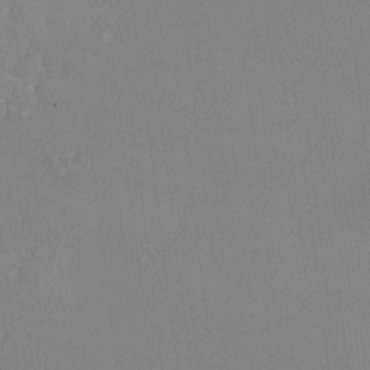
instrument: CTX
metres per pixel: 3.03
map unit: HNhu
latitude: 6.4034
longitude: -2.3089
